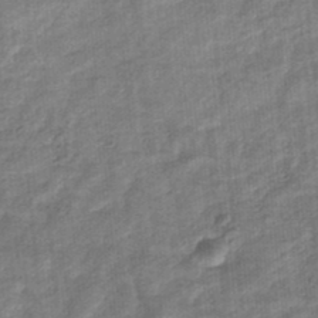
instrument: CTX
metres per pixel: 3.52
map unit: eHb
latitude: -34.2173
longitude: 79.5777
